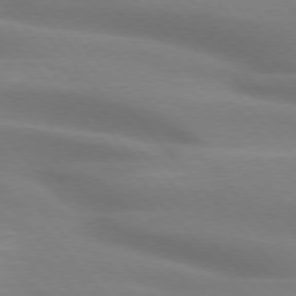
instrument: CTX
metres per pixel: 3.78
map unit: lApd
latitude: 75.0270
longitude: -60.8758
